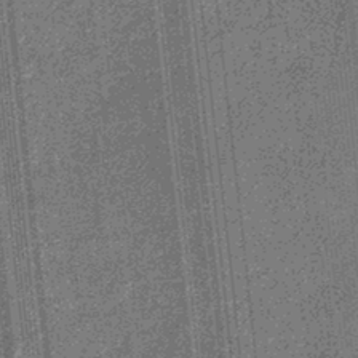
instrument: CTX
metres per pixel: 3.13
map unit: eHb
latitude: -31.8422
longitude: 73.8233
